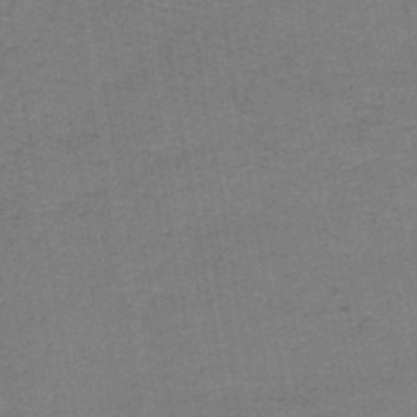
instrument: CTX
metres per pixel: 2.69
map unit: HNb
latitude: -45.7100
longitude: 52.0661
